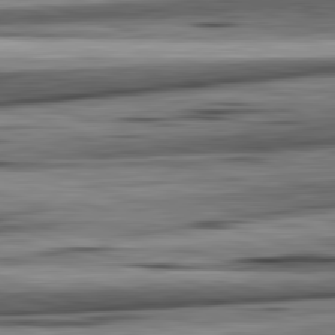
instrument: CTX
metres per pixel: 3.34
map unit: lApd
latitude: 82.6679
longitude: 160.5763
